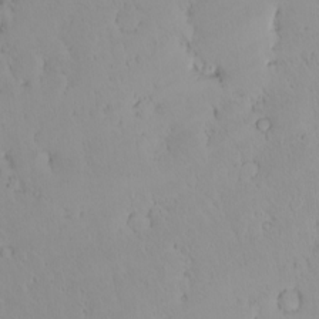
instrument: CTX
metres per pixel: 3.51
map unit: eHh
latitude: -1.5966
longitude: 19.9745
